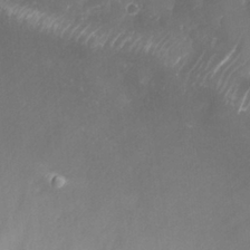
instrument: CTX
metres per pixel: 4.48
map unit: Nhu
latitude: 26.2334
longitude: -63.1403
